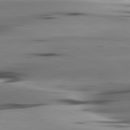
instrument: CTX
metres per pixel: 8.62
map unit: lApd
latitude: 80.5546
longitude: -122.4601
